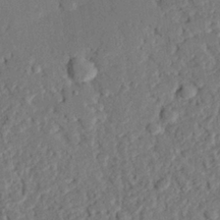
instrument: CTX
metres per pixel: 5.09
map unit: eHh
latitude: 26.9325
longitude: -81.0836
